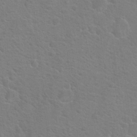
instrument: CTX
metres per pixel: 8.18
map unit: Hto
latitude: 19.1970
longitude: -44.0255
